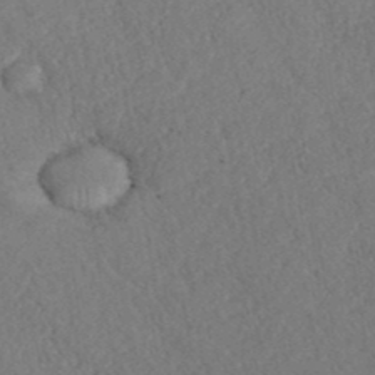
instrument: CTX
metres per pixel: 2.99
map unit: ANa
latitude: 40.0255
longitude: 18.6141
